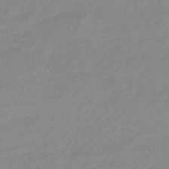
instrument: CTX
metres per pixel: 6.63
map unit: lHb
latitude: -44.1228
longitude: 76.0094
